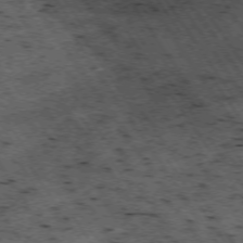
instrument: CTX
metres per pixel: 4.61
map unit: Hpe
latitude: -74.3307
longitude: 3.4832
